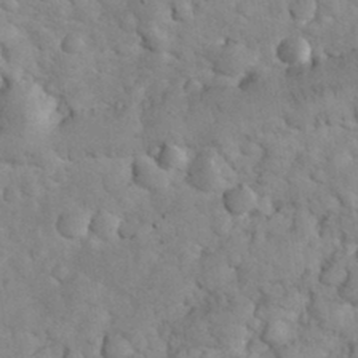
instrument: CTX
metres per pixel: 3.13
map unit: eHh
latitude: 32.4790
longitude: -65.8961
